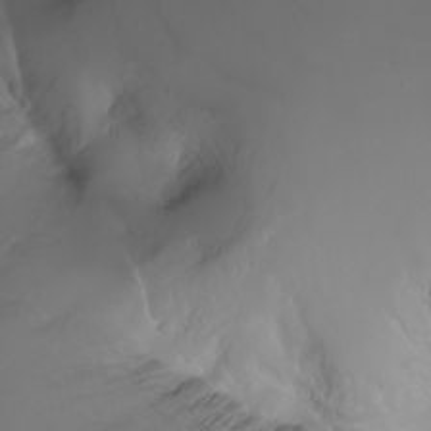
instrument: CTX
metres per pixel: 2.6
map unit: Nhu
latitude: -8.5952
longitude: -93.3481
